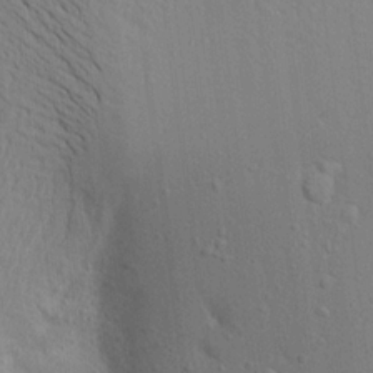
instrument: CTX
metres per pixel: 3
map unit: Aa
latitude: 17.3482
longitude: -148.8569
